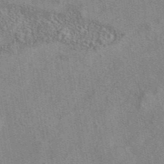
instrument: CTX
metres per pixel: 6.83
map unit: eAb
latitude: 41.8583
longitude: 110.7274
